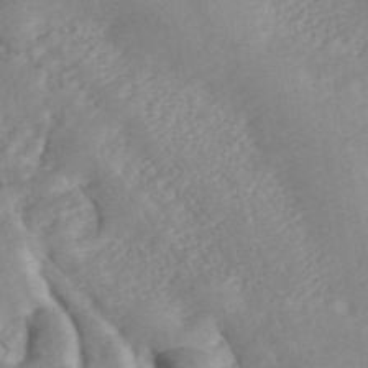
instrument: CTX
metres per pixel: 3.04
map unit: ANa
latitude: 45.5182
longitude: 24.5951
